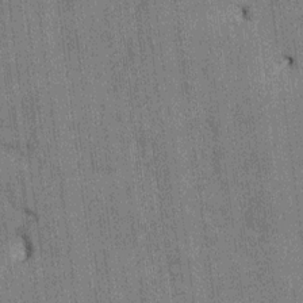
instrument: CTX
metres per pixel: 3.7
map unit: HNhu
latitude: 1.0080
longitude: -5.7450
